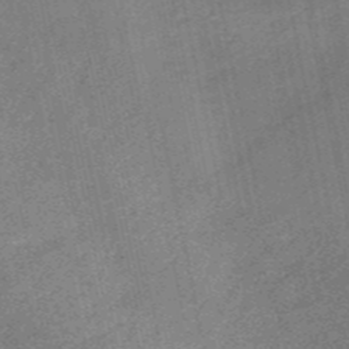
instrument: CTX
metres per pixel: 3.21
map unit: HNb
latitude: -52.7085
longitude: -49.0458
